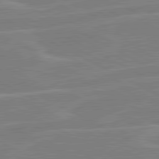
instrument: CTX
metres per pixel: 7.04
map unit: lApd
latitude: 80.8569
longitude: 121.2187
